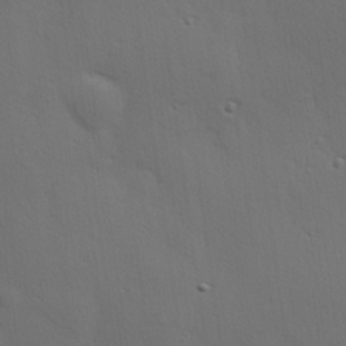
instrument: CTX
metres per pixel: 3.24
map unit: Hve
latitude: 19.3103
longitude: 150.6896
